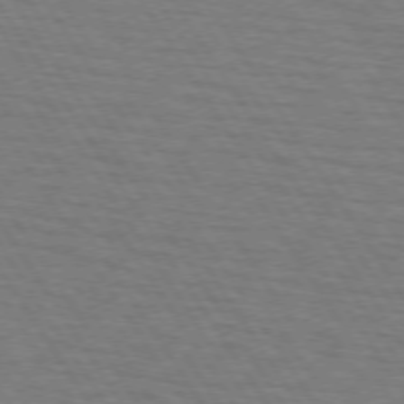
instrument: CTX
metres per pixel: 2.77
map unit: lApd
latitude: 73.1026
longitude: -72.8758
